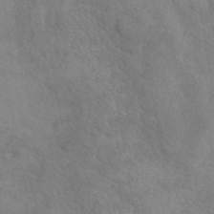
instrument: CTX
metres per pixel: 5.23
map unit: eAb
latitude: 40.4412
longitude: 108.3684
